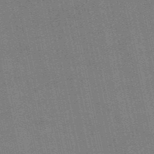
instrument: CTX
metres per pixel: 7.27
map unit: HNb
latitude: -52.8785
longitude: -46.3468
